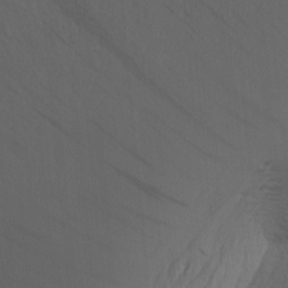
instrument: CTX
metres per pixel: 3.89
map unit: Nhu
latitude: -4.6518
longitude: -151.9528
